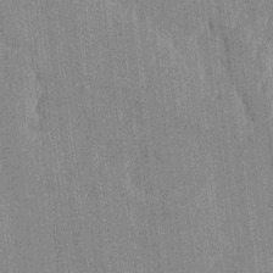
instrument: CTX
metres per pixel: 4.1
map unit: Htu
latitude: -7.5021
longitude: 176.2739
